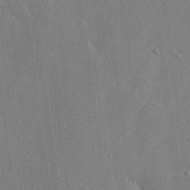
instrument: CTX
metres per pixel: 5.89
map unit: Ave
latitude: 18.2711
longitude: -140.2900
